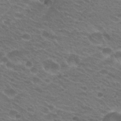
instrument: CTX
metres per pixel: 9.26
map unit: Hto
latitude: 24.8569
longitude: -30.3657
